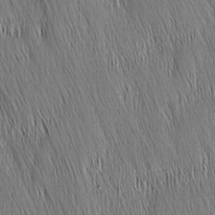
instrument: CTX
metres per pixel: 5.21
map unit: Nhu
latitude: -4.3306
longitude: -151.7260
